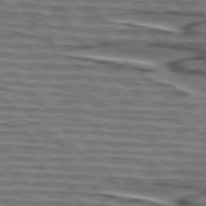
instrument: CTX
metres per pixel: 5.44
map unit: lApd
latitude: 75.2915
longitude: -71.4615
